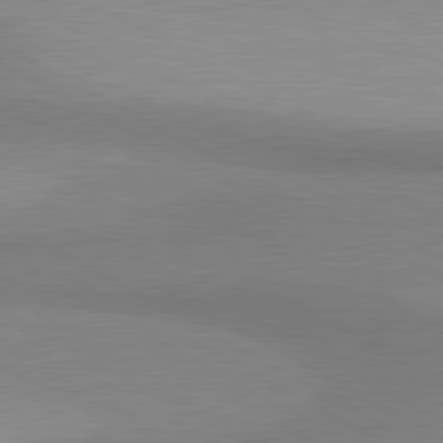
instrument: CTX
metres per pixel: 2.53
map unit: lApd
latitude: 80.8947
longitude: 158.7652
